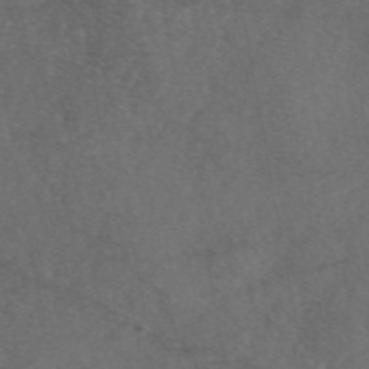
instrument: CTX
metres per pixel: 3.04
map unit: eAb
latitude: 47.1781
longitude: 112.1417
